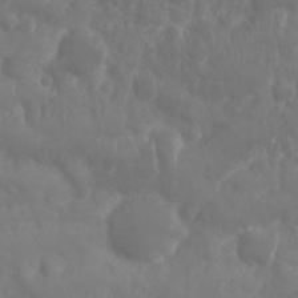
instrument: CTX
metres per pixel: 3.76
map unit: Nhu
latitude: 25.4993
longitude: -61.8205
